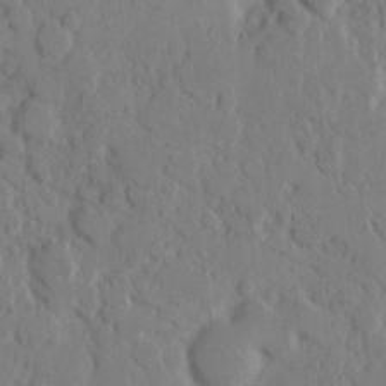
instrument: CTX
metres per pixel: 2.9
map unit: eHh
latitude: 8.8002
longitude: -64.7435
